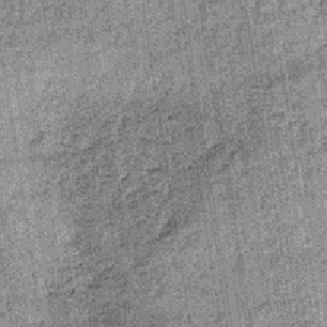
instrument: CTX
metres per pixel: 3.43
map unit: lHb
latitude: -36.0283
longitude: 64.3684
